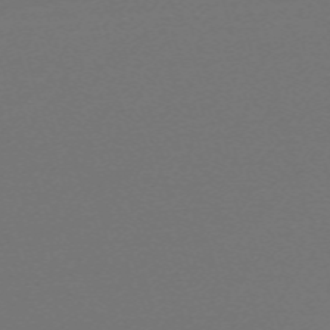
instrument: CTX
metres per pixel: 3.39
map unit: eHh
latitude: -63.7099
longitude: 52.5006
